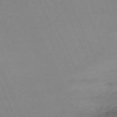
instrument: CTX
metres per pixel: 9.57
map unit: Nhu
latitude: -67.3510
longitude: 39.4644
